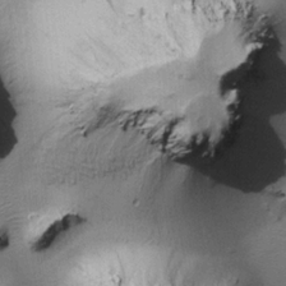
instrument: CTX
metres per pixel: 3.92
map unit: Htu
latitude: -0.1795
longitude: 172.8408
